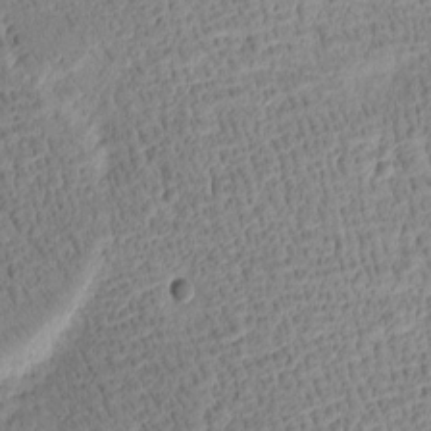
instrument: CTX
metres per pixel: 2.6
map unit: Htu
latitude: -4.2739
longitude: 172.1795
